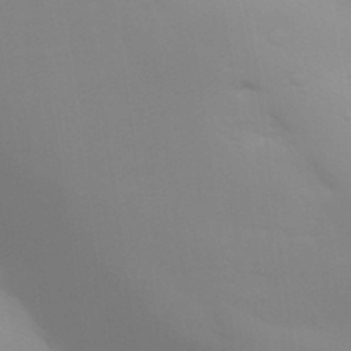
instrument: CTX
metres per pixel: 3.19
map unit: Aa
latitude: 32.4979
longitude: -145.0269
